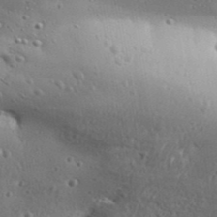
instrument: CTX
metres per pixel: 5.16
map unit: Aa
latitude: 32.5357
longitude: -134.3845
